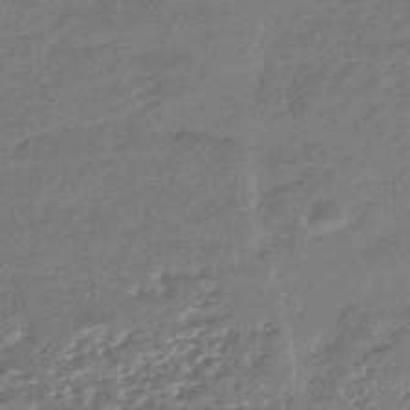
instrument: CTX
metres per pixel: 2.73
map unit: HNhu
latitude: -45.4643
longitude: 93.4643
